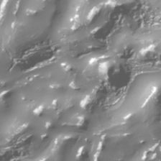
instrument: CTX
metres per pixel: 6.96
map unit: Nhe
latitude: -34.1795
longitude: -88.7247
